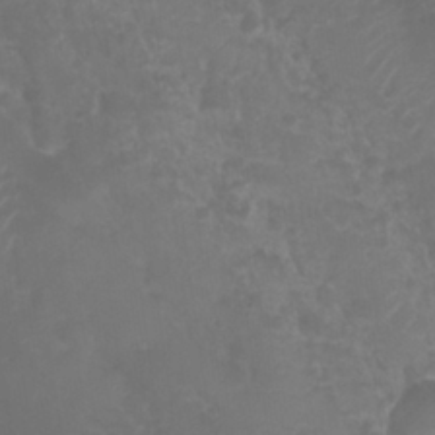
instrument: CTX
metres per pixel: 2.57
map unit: Nhu
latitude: 28.7057
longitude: -55.9717
